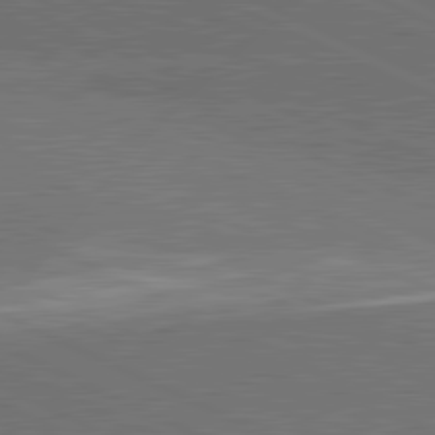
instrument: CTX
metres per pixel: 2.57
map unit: lApd
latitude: 81.7261
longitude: 149.1243
